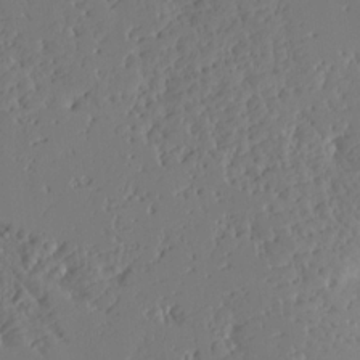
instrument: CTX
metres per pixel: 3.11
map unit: Ave
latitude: 14.9892
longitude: -140.4412
